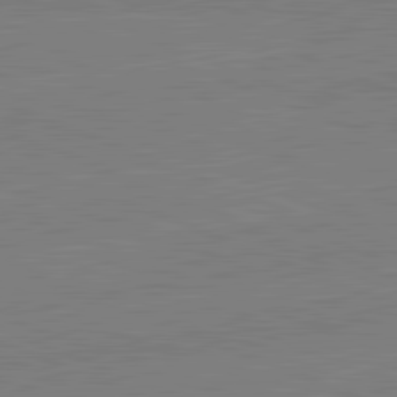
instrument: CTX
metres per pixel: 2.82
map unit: lApd
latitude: 82.2333
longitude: -156.9324
